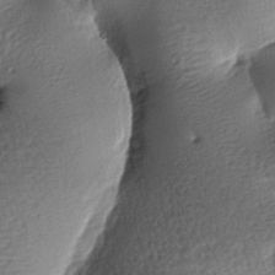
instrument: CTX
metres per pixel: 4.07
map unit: lAa
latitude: -7.7477
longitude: -127.2348
